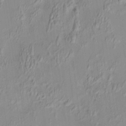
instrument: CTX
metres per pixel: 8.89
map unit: HNhu
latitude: 7.0269
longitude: 13.6722
